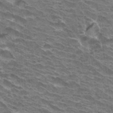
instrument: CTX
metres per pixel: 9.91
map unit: Hto
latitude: 32.6868
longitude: -41.8016
